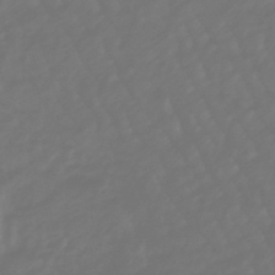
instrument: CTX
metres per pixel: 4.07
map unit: eHb
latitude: -47.2565
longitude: 82.5574
